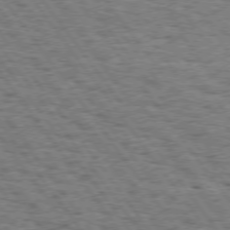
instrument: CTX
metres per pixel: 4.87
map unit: Hpe
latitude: 74.3089
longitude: -135.0269
